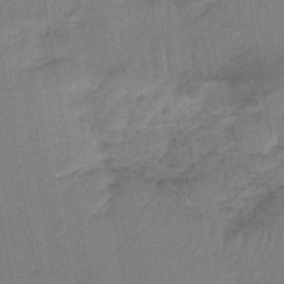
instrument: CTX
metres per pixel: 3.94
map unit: lHb
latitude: -42.4628
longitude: 63.0864
